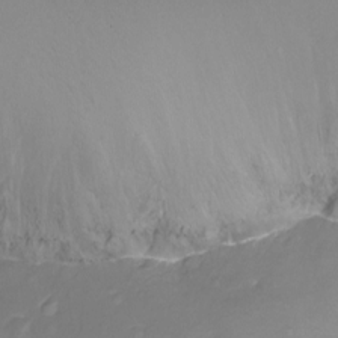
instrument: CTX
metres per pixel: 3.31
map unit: Nhu
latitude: -10.4818
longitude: -35.9150
